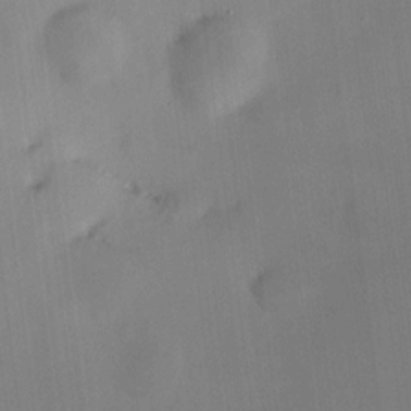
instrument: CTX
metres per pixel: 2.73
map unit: HNhu
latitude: 7.8583
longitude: 9.3132
